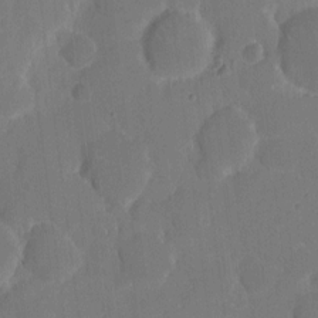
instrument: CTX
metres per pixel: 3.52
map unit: eHh
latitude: 5.3104
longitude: -66.4601
